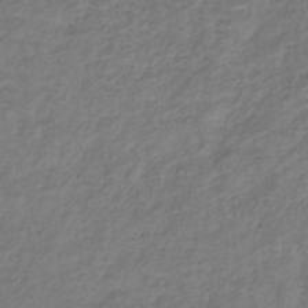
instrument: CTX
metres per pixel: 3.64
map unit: lHb
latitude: -36.7274
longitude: 71.7856
